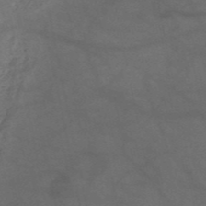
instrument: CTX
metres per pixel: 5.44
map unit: HNb
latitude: -52.3684
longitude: -41.7638
